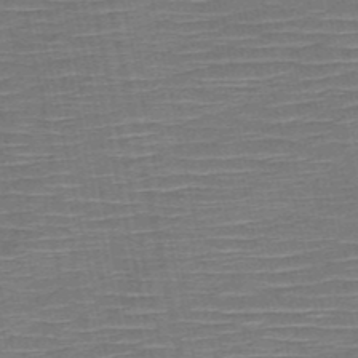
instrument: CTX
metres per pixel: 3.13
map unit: HNb
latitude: -51.8044
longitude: -47.2915
